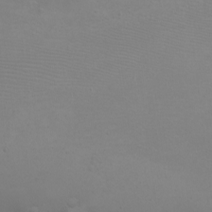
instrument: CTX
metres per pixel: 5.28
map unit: eHh
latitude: -6.4629
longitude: -79.3482
